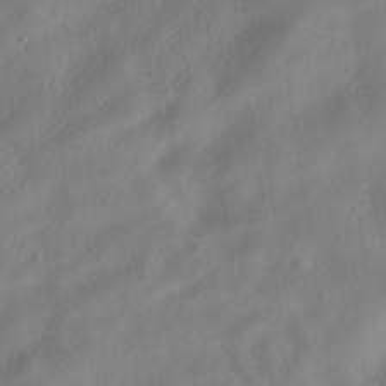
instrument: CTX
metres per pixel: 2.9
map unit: HNhu
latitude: -39.2754
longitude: 102.2551
